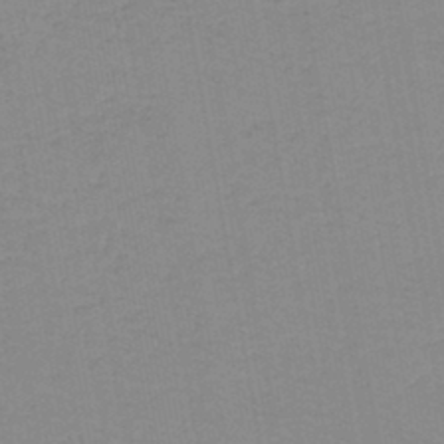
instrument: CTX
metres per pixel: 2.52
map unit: lHb
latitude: -44.1606
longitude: 53.4265
